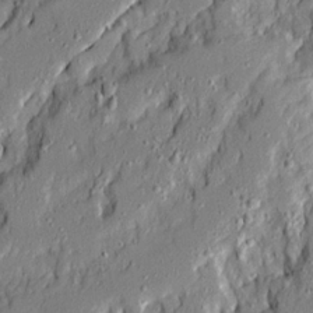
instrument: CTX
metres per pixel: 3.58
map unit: Ave
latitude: 20.9703
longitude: -129.0080
